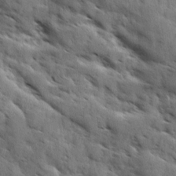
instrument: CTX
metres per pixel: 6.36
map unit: Ave
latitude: 10.5924
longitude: -102.9702
